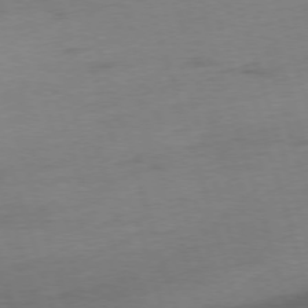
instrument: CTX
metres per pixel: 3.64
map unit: Ap
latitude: -76.1795
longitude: -73.0837
